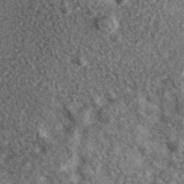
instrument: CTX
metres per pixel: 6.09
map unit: ANa
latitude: 40.2333
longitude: -90.2334
